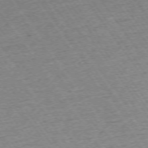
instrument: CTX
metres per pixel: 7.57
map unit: Ap
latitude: -74.0094
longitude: -82.7813
